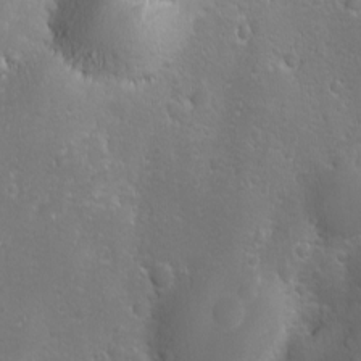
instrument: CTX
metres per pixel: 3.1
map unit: Ave
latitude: -10.8597
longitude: -121.2726
